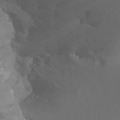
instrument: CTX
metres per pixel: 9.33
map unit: Ht
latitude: -9.7855
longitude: -37.4616
